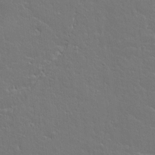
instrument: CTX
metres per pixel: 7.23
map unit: Aa
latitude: 11.8206
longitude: -125.5938
